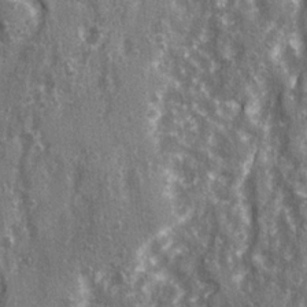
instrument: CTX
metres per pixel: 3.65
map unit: Ave
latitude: 22.3278
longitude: -133.5938
